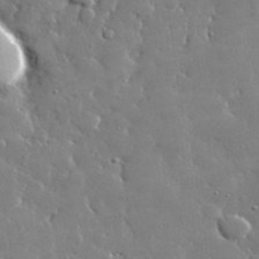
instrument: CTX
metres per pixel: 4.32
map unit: lHvf
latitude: 32.4979
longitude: -92.8380
